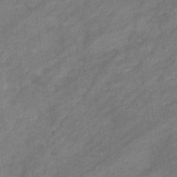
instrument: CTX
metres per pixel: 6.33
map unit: eHb
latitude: -33.1431
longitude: 71.5966
